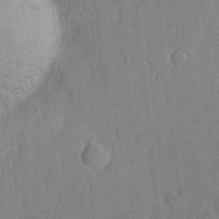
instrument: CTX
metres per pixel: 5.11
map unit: Hve
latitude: 25.6316
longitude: 149.0676
